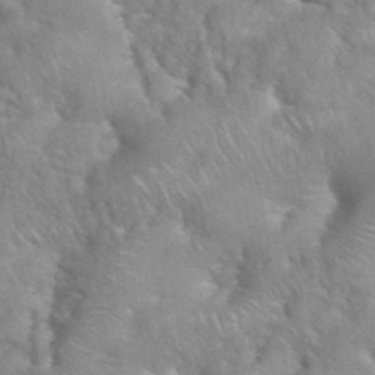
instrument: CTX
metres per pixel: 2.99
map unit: eHh
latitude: 39.1970
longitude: -58.0444
